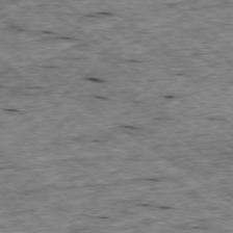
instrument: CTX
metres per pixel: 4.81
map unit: Ap
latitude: -78.9352
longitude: -87.4804
